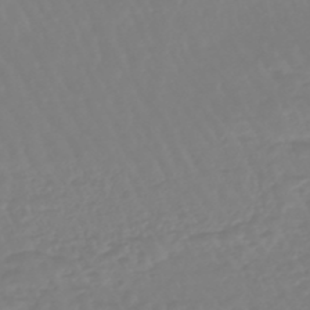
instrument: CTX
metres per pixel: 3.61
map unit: eHb
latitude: -45.6911
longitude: 79.4076
